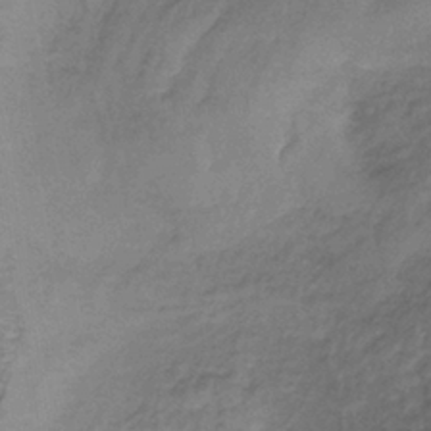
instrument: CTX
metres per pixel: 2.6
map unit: lHb
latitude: -37.8233
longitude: 61.1809
